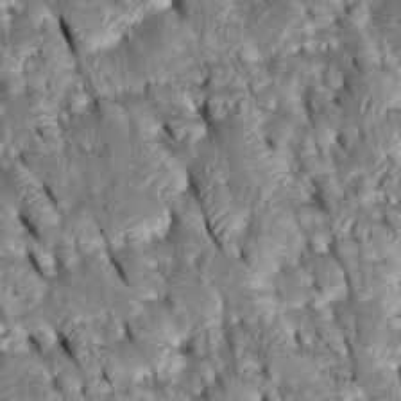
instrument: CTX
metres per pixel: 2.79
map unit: Htu
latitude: -0.6708
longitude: 149.0109
